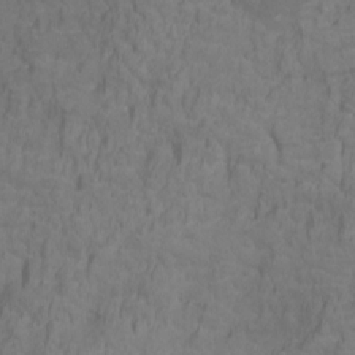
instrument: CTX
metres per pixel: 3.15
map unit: Ht
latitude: -0.3496
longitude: -38.3467
